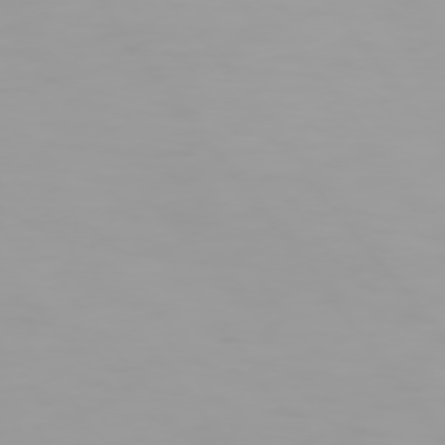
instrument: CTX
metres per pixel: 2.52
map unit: Hpe
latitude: 74.4790
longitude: -129.2159
